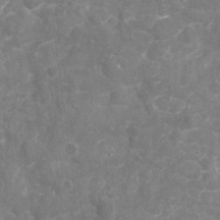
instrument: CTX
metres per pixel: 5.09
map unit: Nhu
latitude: -18.0850
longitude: -57.0647
